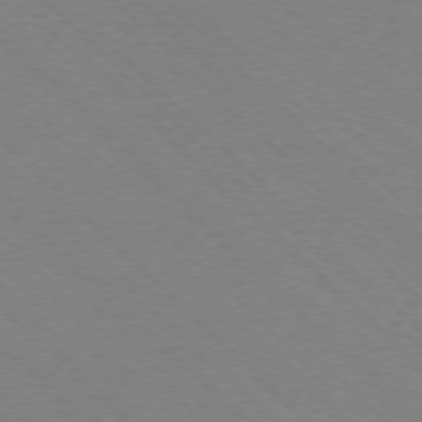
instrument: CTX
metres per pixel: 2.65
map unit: Ap
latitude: -77.3510
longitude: -66.2900
